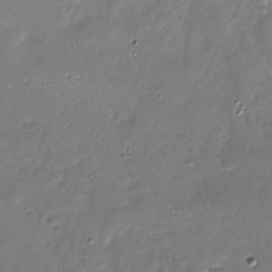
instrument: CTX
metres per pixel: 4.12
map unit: Nhu
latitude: -27.8233
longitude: -59.0459
